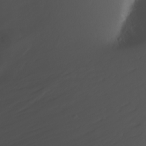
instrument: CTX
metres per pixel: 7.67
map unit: Nhu
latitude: -7.4643
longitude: -74.4790
